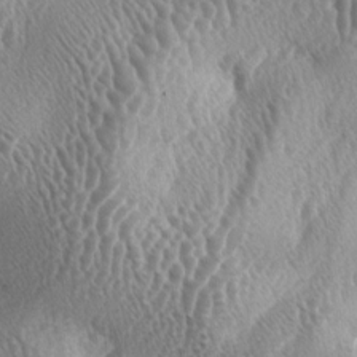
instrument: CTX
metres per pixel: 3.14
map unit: lAa
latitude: -5.5966
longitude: -128.8380
